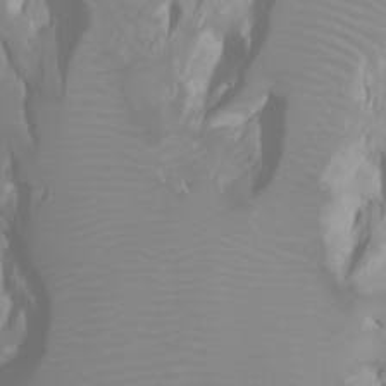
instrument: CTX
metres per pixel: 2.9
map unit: Htu
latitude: -0.7275
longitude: -75.8961
